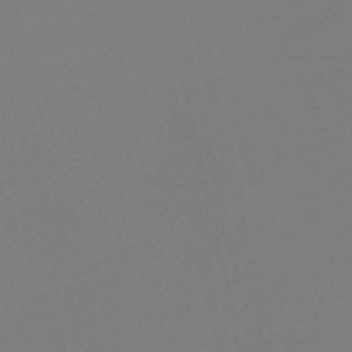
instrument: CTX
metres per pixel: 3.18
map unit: Nve
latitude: -56.5574
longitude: 62.0094
